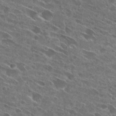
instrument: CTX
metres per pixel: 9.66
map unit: Hto
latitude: 28.2711
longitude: -44.8380
